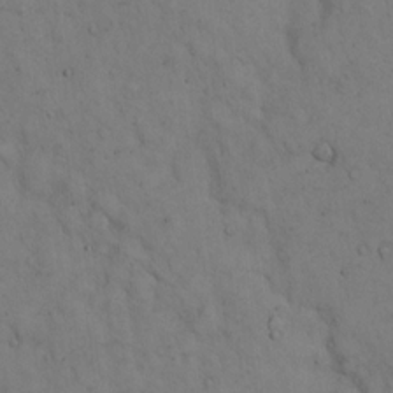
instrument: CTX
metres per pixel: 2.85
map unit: Hto
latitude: 13.5182
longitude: -59.7261
